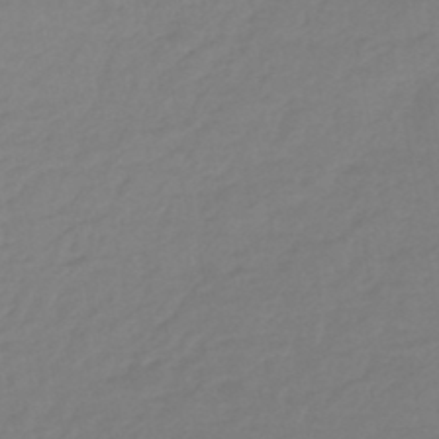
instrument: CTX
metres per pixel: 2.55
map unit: eHb
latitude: -46.7274
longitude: 88.9352
